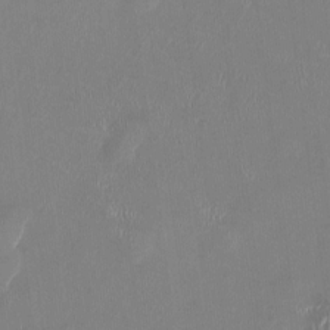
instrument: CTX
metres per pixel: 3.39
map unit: HNhu
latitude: 0.4034
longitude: -4.9325
